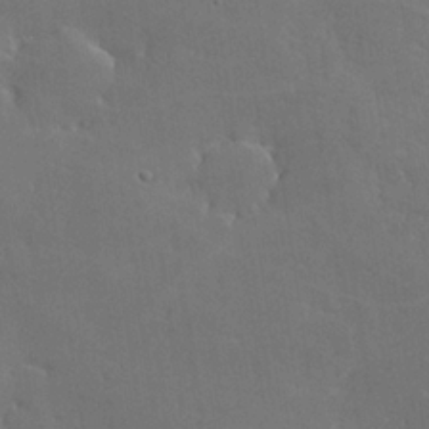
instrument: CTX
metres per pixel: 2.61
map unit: lHvf
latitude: -9.4076
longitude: -102.4223
